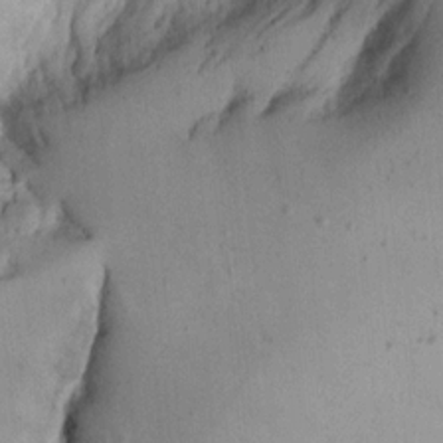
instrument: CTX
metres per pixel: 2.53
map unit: Aa
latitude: 13.7639
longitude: -141.0269
